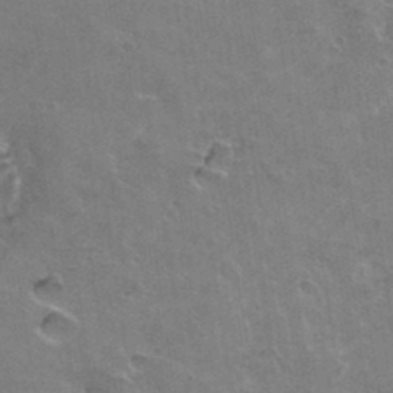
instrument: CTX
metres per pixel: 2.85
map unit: Hto
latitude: 36.0822
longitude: -43.7450
